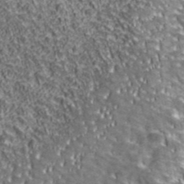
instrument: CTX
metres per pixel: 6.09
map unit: ANa
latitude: 42.7435
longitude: -88.9892
